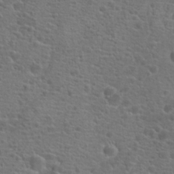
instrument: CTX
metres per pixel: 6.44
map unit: Hto
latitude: 18.7057
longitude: -42.2523
